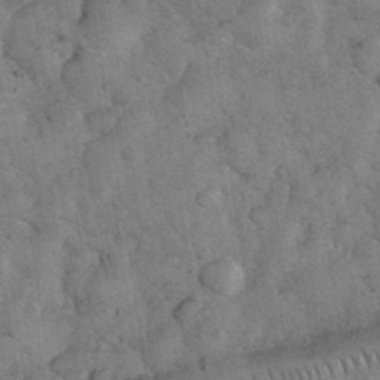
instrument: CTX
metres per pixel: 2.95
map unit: eHh
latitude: 34.7246
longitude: -68.1200
